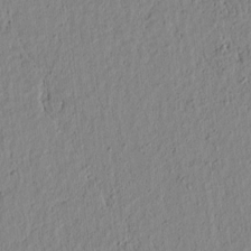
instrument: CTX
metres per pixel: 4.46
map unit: lAvf
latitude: 6.5924
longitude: 164.1228
